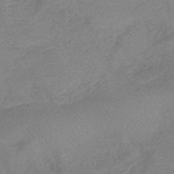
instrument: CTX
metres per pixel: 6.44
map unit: eHb
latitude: -40.2361
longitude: 77.4643
